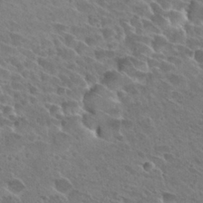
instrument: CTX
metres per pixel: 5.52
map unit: Hto
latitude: 28.1955
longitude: -39.4804
